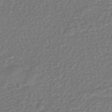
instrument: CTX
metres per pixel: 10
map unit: eHb
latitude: -41.8611
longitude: 81.7856
